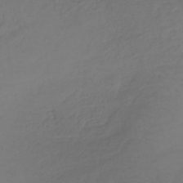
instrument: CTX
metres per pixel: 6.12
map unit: lHb
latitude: -39.7667
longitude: 70.5007
